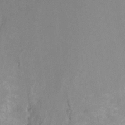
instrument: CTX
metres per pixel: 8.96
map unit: Nhu
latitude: -11.7289
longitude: -34.2900
